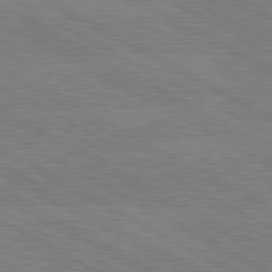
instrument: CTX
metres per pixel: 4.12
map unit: lApd
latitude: 80.4412
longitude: -127.2915
